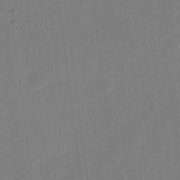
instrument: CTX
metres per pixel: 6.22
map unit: eHh
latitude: 10.8002
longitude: -66.7813
